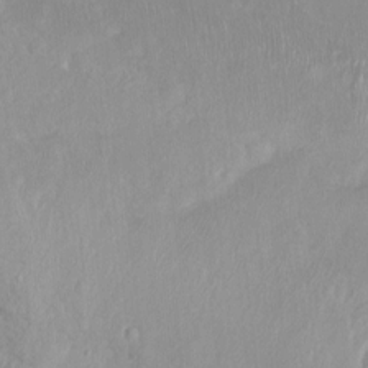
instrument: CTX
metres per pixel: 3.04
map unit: Ht
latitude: -14.9353
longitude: -43.8206
